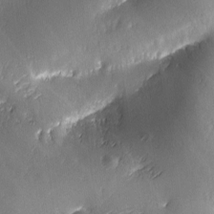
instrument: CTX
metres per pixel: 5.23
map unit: Ave
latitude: -6.6518
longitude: -120.1767
